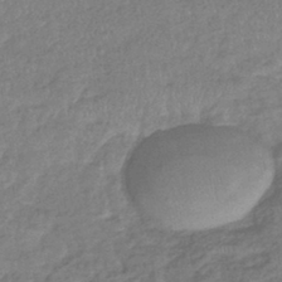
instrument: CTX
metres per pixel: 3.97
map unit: eHb
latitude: -41.4076
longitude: 80.7086
